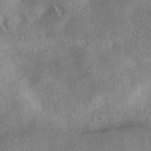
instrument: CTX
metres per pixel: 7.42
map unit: HNhu
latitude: -40.2361
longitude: 96.4062
